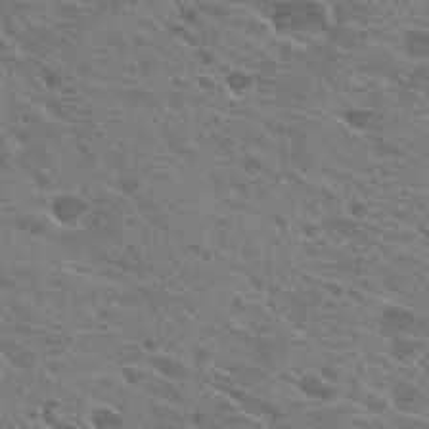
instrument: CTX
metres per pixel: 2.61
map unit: Hto
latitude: 25.9528
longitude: -41.0836
